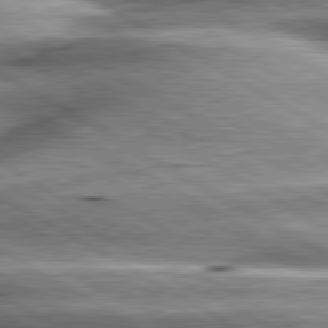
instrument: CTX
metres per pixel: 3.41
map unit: lApd
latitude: 80.4790
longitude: -142.9325
